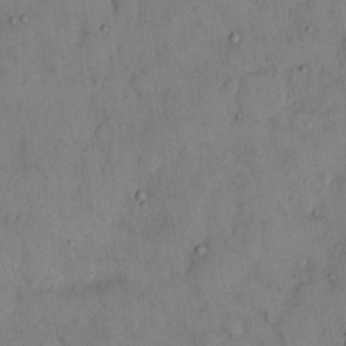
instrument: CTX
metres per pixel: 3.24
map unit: eHh
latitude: 13.0459
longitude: -62.7813
